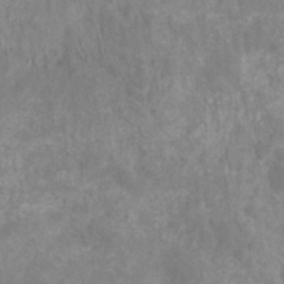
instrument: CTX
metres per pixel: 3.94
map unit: HNhu
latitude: -27.6532
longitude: 73.8233
